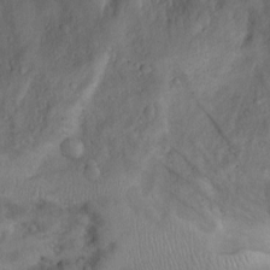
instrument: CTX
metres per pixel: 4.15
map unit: Aa
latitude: -3.4454
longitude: -73.8017
